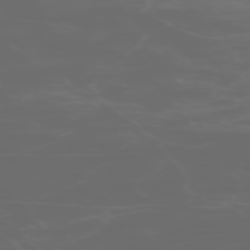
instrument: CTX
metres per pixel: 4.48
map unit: Hpe
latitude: -73.1809
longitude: 5.0864
